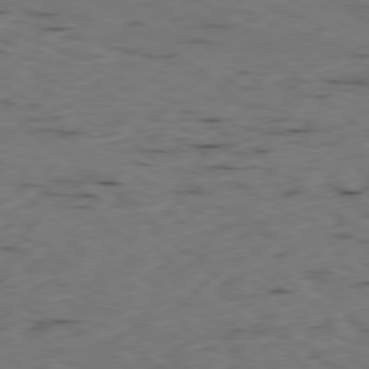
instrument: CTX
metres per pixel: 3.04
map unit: Ap
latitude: -78.3495
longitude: -74.4223
